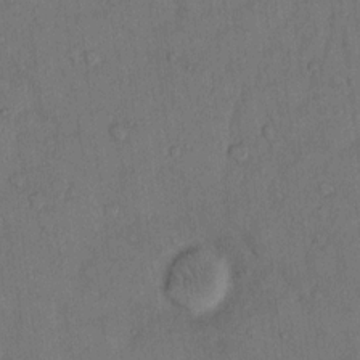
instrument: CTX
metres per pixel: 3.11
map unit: Hto
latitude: 10.5546
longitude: -58.5735
